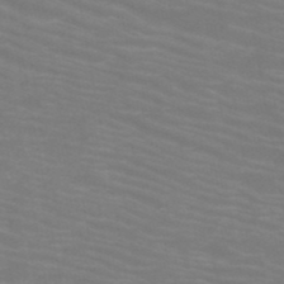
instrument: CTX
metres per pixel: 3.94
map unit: HNb
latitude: -49.8045
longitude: -50.7813
